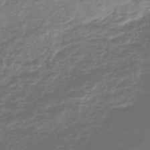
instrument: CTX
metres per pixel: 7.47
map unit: lHb
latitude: -41.2187
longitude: 70.8219
